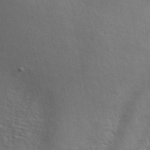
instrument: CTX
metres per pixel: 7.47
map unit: ANa
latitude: 42.1767
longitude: 51.3509
